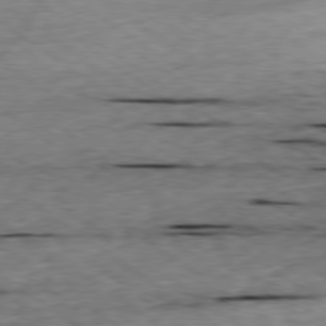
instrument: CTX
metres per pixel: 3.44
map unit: Ap
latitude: -79.7099
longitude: -91.8016
